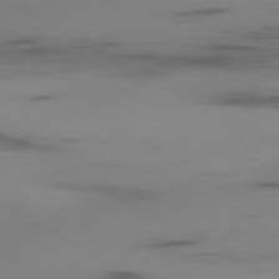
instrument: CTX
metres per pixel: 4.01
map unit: Ap
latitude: -80.1228
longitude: -63.2537
